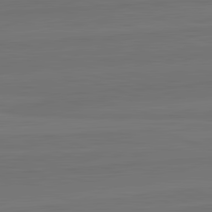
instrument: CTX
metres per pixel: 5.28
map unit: lApd
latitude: 82.6868
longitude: 164.2740
